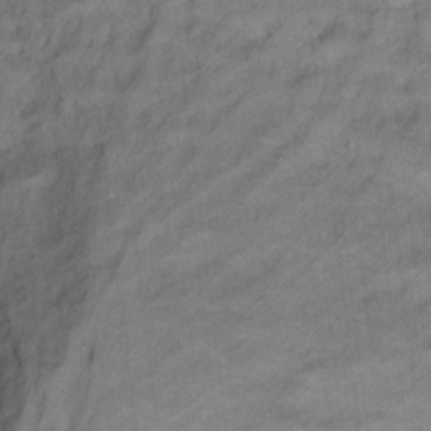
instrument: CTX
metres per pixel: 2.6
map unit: Ht
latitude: 5.5938
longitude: -36.9514
